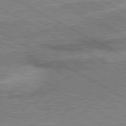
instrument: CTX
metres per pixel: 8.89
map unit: lApd
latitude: 80.3845
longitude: 141.2376
